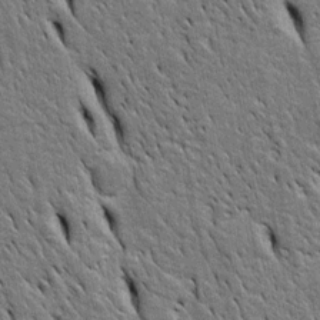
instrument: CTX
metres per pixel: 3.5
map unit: Htu
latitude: -3.6532
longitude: 151.0297
